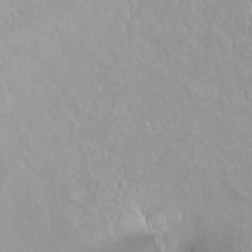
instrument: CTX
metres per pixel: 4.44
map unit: Ht
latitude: -14.8786
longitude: -44.0255
